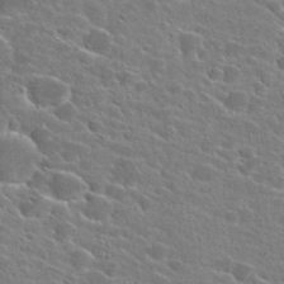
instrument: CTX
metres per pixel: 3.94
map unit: Hto
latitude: 25.6882
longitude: -42.5924
